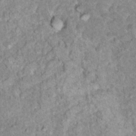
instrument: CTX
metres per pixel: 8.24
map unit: Nhu
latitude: 17.0647
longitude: -31.4994
